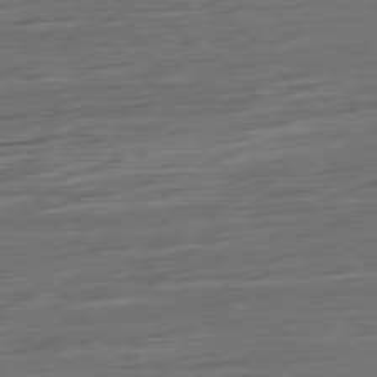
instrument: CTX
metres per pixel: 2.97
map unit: Ap
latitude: -79.9367
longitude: -57.0836
